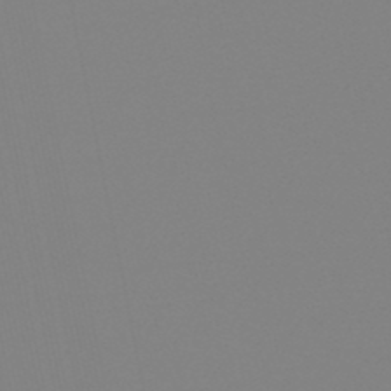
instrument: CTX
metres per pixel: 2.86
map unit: lHb
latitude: -48.9731
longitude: 79.9367
